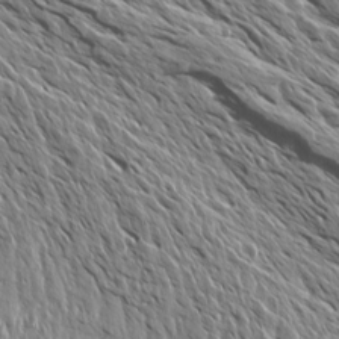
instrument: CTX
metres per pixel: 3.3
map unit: Aa
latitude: 13.7261
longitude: -141.4804
